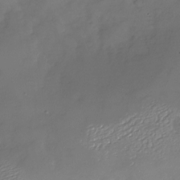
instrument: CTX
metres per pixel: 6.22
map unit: Nhu
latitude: -26.4629
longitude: -57.3292
